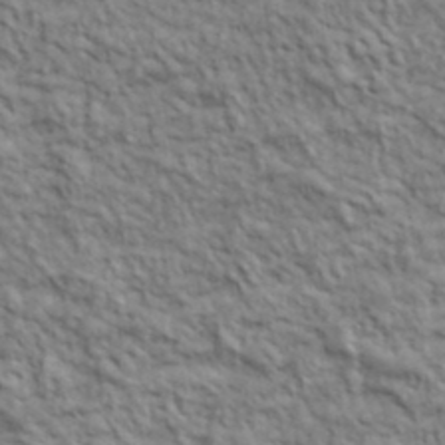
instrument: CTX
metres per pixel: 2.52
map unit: lHvf
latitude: 39.4048
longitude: -89.6127
